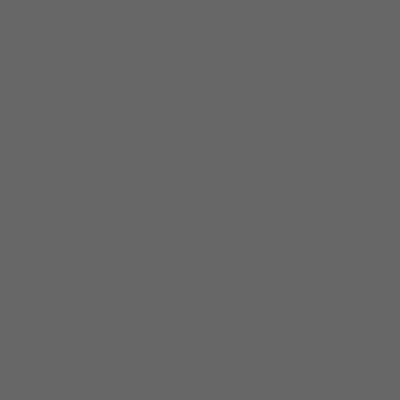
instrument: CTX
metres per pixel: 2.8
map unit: Ap
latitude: -77.4454
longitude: -75.9339
